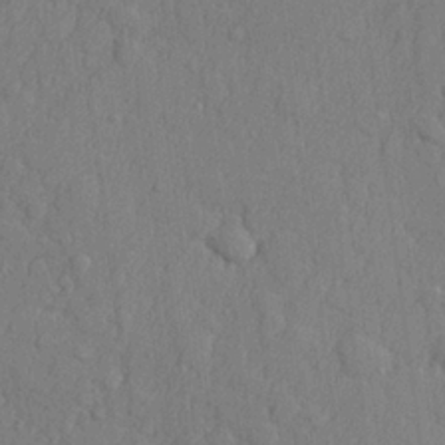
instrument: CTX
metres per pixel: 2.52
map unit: lHvf
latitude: 23.4615
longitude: 142.2928
